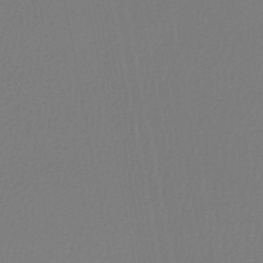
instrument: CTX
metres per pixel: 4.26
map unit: lHb
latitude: -47.4265
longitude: 69.2753
